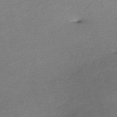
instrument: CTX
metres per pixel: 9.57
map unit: eHh
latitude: -61.0864
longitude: 53.6532
